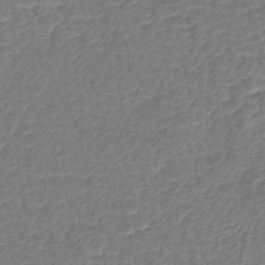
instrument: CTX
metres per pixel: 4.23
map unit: lHb
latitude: -42.8785
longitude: 78.8408
